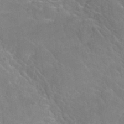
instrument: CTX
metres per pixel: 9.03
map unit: Hto
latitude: 35.5371
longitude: -46.1956
